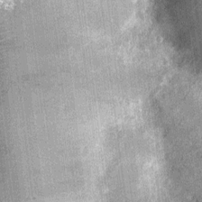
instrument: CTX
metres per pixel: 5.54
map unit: Nhu
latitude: -12.7463
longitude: -22.6112
